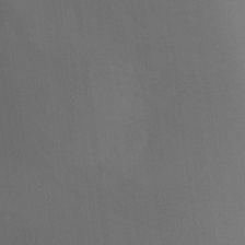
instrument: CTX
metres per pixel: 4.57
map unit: Ht
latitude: -7.5588
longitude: -24.2711
